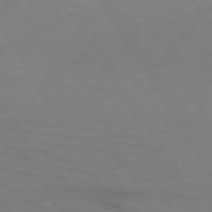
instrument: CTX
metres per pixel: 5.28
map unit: lApd
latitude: 72.6302
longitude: -57.4237
